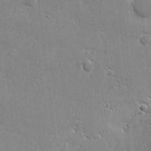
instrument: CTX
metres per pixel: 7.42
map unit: eHh
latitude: 2.3845
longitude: -77.8205
